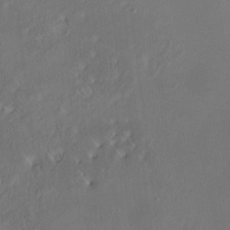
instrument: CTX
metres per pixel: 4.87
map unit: HNhu
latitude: 5.7261
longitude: 12.4251
